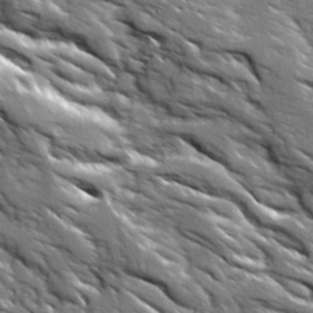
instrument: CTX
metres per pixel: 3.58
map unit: Ave
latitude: 19.4804
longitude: -135.6505
